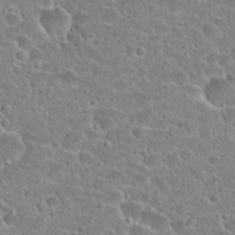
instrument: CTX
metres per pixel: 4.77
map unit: Hto
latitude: 24.4412
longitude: -45.9339
